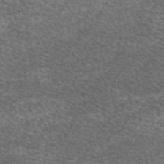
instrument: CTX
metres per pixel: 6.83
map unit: eAb
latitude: 45.4993
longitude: 104.1417
